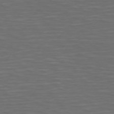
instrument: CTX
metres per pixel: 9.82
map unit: Hpe
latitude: 75.1025
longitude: -125.4237
